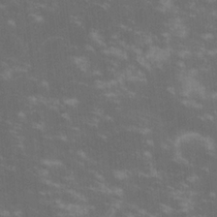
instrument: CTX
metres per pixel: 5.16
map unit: lHvf
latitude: -14.4440
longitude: -101.7639
